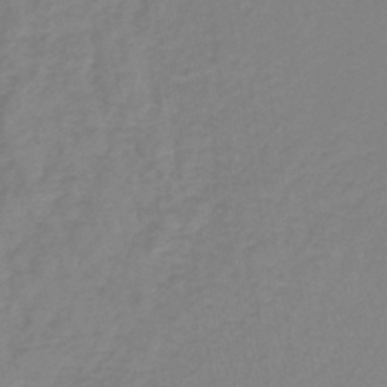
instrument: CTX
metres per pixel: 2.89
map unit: lHb
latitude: -41.3132
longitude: 64.3684
